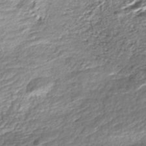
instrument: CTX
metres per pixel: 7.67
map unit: Nhe
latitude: -45.3132
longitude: 151.8989
